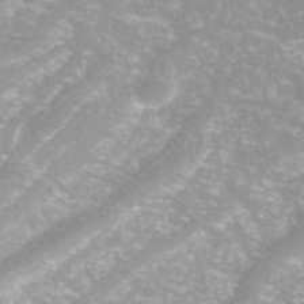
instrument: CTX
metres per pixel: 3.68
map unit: ANa
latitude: 42.5924
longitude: 26.0849
